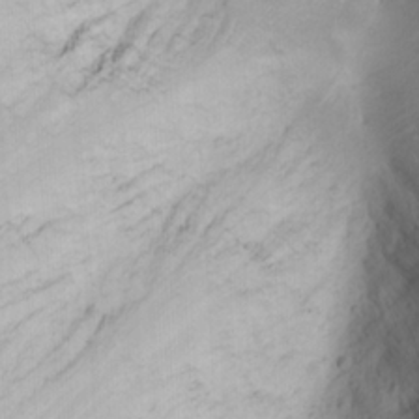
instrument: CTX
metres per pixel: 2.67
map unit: Nhu
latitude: -0.9353
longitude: -80.4412
